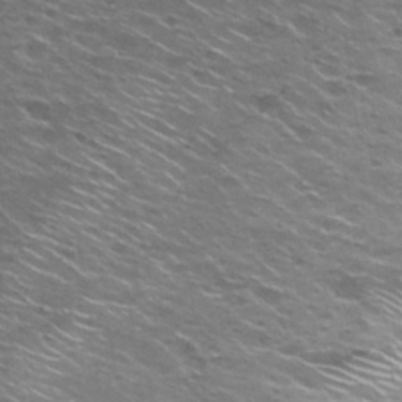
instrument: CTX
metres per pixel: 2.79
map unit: Hto
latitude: 28.1200
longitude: -48.7813
